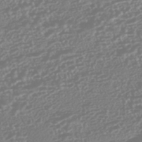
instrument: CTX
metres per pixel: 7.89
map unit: HNhu
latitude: -44.8219
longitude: 100.5951
